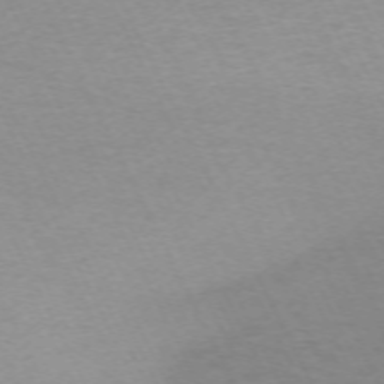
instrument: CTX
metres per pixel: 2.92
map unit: Hpe
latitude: -70.3306
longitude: 15.3510
